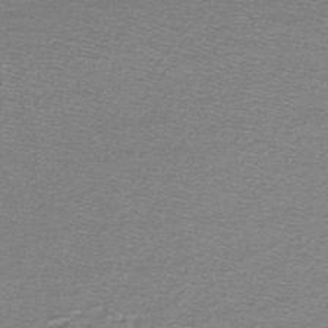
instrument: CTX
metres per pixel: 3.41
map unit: lHb
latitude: -44.3495
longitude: 56.6707
